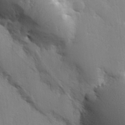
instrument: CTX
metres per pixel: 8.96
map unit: Hve
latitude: 27.0648
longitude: 150.5007
